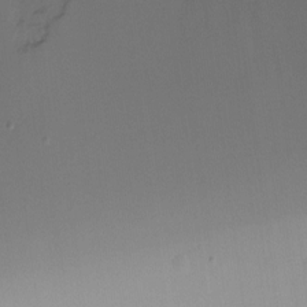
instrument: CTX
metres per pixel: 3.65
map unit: Ht
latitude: -6.3117
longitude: -29.1025
